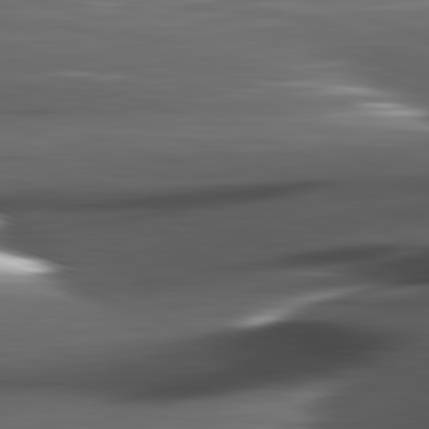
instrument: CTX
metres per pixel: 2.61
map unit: lApd
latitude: 82.2333
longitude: -145.0080
